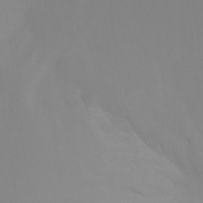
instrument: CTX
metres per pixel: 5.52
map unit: Ht
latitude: -15.0109
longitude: -50.9513
